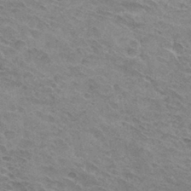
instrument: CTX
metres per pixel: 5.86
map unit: Hto
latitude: 31.6694
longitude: -45.1781
